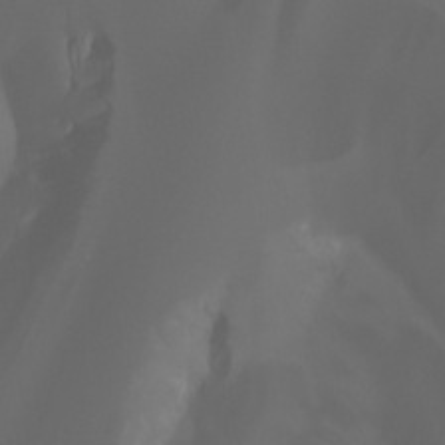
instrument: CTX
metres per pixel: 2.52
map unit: Aa
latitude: -6.6140
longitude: -72.6302
